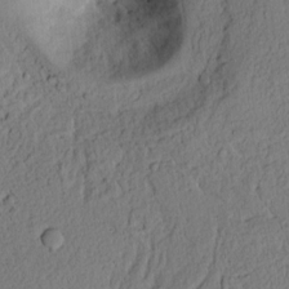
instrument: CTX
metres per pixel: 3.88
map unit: Ht
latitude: 7.5560
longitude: -76.1577
